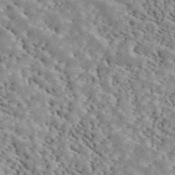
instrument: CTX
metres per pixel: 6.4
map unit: ANa
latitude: 44.6112
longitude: 46.9730
